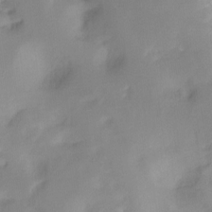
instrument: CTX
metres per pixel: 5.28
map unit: Ht
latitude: -17.1431
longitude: -45.3859
